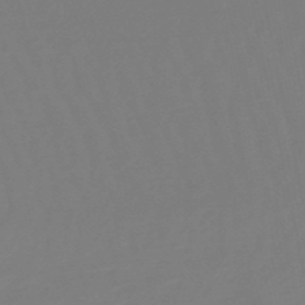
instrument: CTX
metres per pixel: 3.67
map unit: eHb
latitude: -49.2376
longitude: 86.0283
